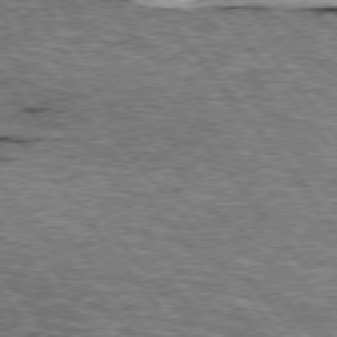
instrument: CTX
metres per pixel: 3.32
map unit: lApd
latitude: 76.3278
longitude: -60.2711
